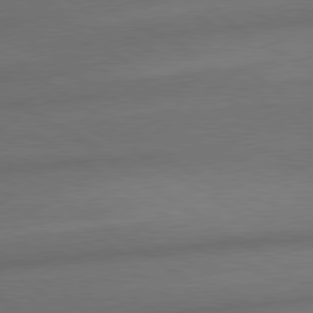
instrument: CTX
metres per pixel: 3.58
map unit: lApd
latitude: 79.6505
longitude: -154.6301
